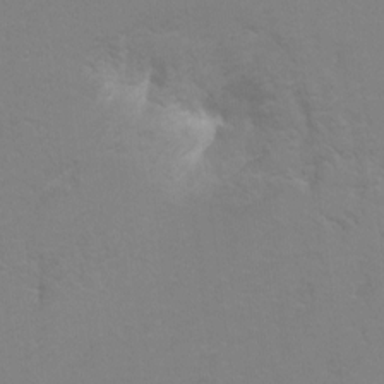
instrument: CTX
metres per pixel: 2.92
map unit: Hto
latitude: 6.8569
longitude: -31.1404
